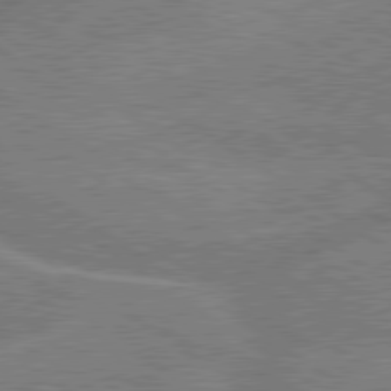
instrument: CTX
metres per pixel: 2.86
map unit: lApd
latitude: 79.6883
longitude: -145.3481
